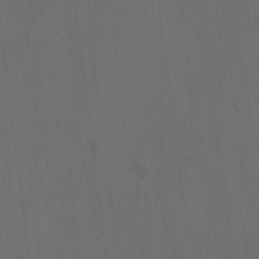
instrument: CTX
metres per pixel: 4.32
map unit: Hto
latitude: -10.1984
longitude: -36.7624
